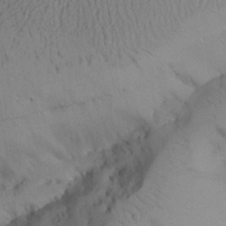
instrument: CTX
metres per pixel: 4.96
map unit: Aa
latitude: 25.7638
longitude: -128.7246
